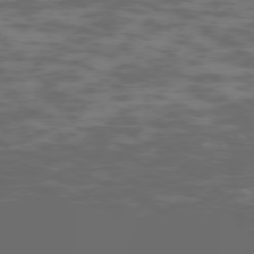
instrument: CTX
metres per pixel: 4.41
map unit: Hpe
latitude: -73.6344
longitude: 6.1417
